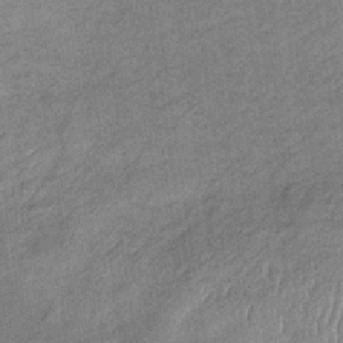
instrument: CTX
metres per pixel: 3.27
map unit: lHb
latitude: -35.2376
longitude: 68.5006
